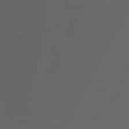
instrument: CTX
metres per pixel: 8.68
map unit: Hpe
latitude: 73.7828
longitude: -126.9325
